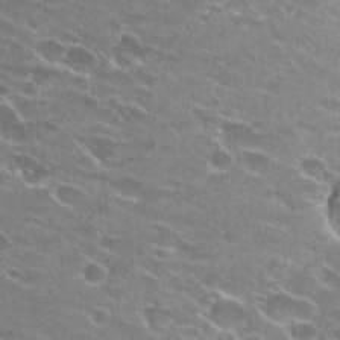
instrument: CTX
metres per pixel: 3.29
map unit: Hto
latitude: 24.8002
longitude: -43.1970
